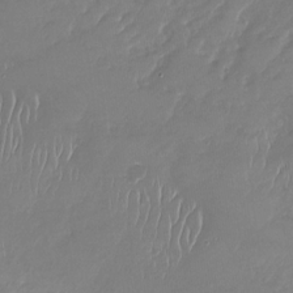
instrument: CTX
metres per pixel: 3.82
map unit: Nhu
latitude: -27.6910
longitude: -60.9324
